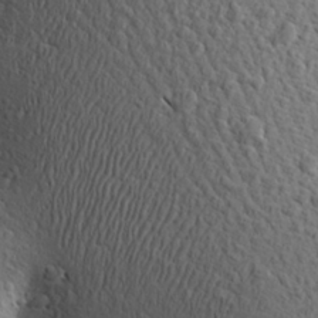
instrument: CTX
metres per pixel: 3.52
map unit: Aa
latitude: 27.6316
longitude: -142.5168
